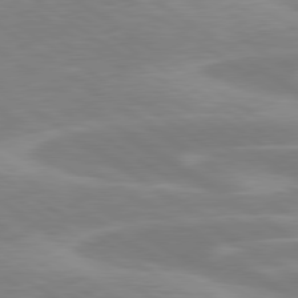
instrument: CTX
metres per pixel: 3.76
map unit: Hpe
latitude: 79.4616
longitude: -125.4426
